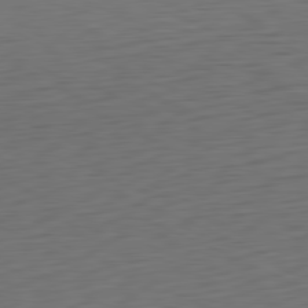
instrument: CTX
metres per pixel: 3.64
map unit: Ap
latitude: -81.3321
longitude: -60.0444
